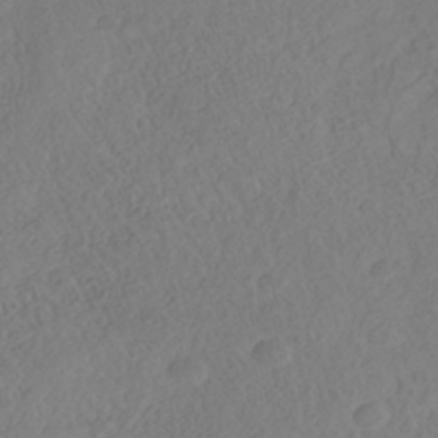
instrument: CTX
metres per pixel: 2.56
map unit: Nhe
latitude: -41.8989
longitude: -111.8584
